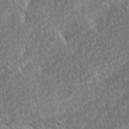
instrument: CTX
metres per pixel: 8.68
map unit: Ave
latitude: 8.8569
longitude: -106.3656
